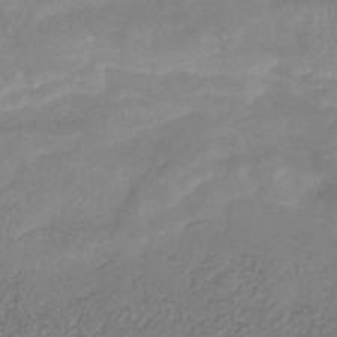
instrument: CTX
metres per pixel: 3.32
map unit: HNhu
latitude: -29.5021
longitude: 68.0094
